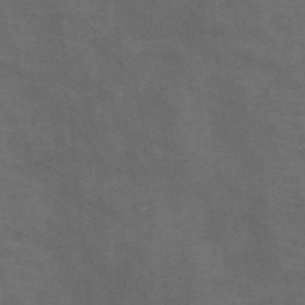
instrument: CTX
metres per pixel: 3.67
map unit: HNb
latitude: -46.1039
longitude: -45.7449
